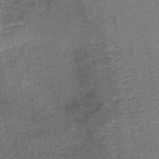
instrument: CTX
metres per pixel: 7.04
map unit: HNb
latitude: -36.1039
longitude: 57.4265
